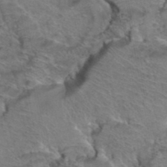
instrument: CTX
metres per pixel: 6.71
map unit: Hto
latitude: 39.2915
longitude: -43.9906
